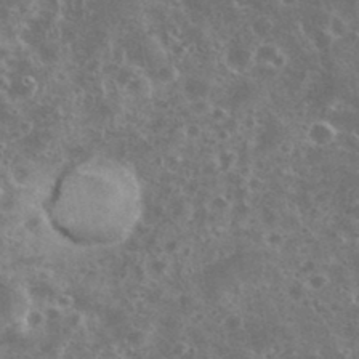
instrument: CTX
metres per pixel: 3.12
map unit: eHh
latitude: 34.9702
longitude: -60.3845
